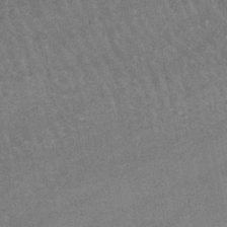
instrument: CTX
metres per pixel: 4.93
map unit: lHb
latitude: -46.8786
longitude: 76.7463
